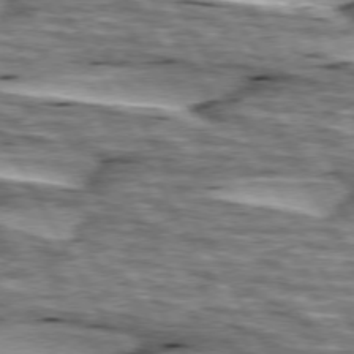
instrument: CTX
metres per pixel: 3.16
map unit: lApd
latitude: 74.2334
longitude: -55.4426
